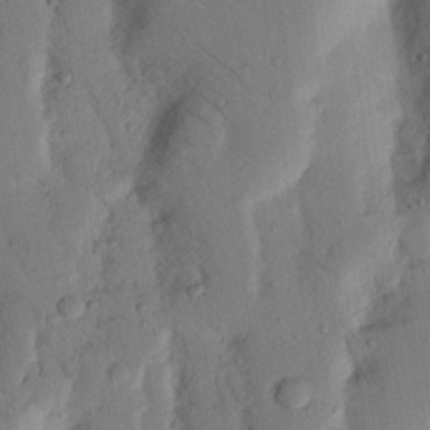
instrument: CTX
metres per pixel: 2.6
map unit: Nhu
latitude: 18.5545
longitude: -76.6112
